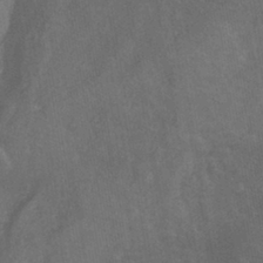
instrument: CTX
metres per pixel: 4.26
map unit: ANa
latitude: -38.5574
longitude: 94.5384
